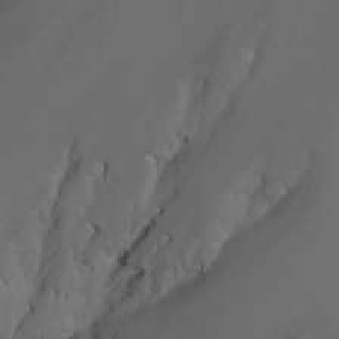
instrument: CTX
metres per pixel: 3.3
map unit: Nhu
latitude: -11.9178
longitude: -74.6302
